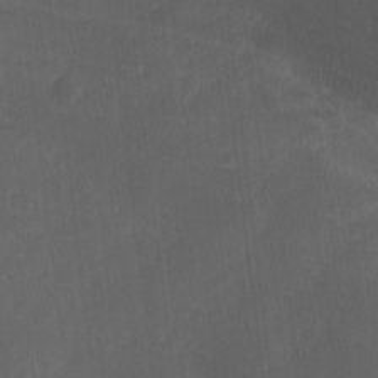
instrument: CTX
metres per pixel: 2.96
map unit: Ave
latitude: -0.3118
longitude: -113.6316
